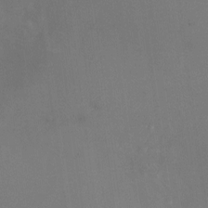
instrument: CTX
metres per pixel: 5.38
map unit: Nhu
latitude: -23.8045
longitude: -70.8758
